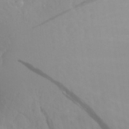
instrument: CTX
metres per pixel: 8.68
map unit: Aa
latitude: 23.6694
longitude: -145.9717
